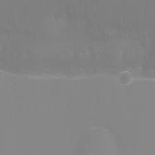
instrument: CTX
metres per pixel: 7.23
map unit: Ht
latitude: -6.4629
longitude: -29.6316
